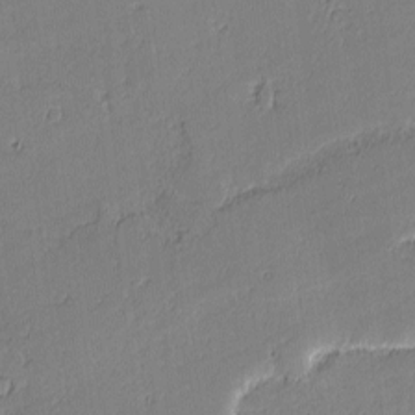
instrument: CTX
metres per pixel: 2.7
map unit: lAvf
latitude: -1.9556
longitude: -108.4034
